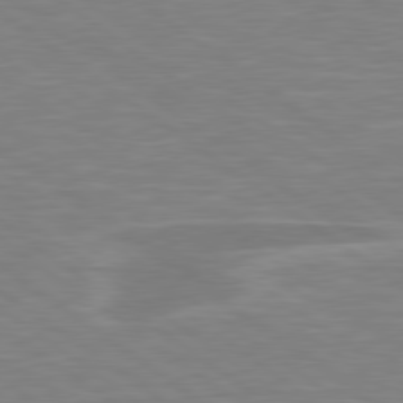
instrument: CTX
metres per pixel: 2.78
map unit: lApd
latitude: 79.2348
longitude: -92.4034
